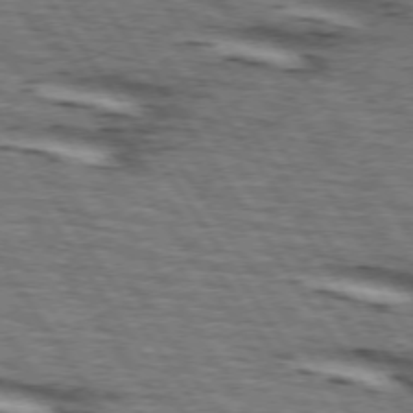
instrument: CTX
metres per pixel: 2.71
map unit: lApd
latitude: 74.0633
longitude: -73.1970
